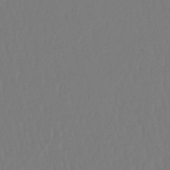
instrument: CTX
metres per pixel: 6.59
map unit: lHb
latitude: -46.6518
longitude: 66.1795
